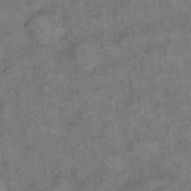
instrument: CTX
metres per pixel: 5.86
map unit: eHh
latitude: 13.6127
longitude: -64.8758
